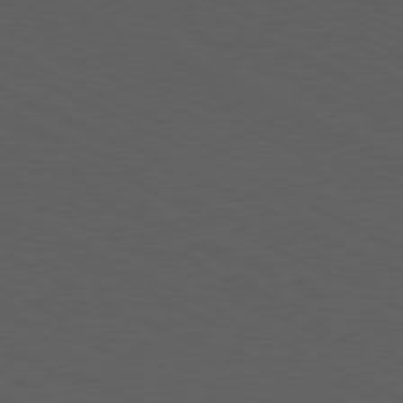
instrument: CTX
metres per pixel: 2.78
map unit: Ap
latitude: -77.4643
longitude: -74.3089
